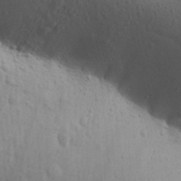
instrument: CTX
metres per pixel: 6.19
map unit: Aa
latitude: 30.8002
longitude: -146.2523
